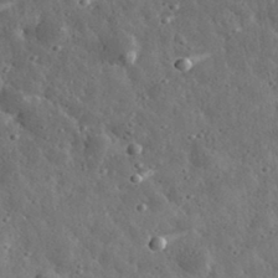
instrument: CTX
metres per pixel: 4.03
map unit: eHh
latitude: 34.7813
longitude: -80.1389
